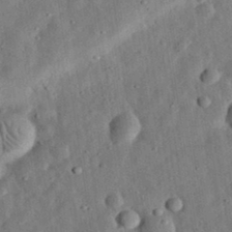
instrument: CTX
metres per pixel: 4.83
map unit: eHh
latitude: 33.2726
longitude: -75.4615
